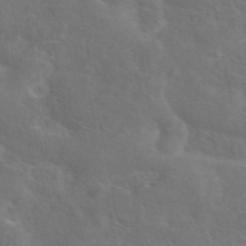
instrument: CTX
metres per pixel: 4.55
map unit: eAb
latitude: 45.4048
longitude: 125.3132
